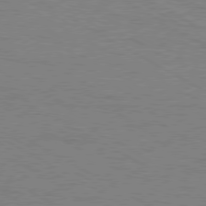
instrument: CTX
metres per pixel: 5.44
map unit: Ap
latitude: -80.6897
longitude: -52.1767
